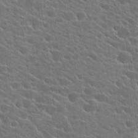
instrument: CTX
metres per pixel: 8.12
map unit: Hto
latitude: 24.3278
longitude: -40.9135
